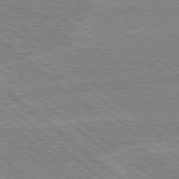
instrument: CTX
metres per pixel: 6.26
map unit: Hpe
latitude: 78.3468
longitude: -160.4412
